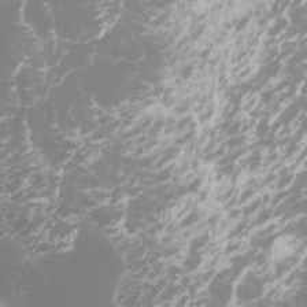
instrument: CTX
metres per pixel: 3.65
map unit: Htu
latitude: -6.0850
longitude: -73.8962
